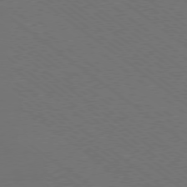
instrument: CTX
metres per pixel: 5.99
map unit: Ap
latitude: -79.4454
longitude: -64.7813
